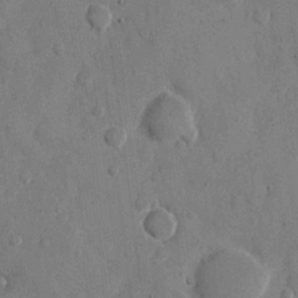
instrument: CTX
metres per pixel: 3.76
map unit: eHh
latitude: 10.2901
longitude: -67.4993
